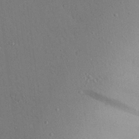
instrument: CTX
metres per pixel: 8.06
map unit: Aa
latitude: 24.3278
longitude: -132.0822
